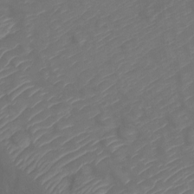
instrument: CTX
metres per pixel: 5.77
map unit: Nve
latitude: -20.1794
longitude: 107.7100
